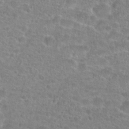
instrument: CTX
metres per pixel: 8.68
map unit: Hto
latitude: 24.5167
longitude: -48.1200
